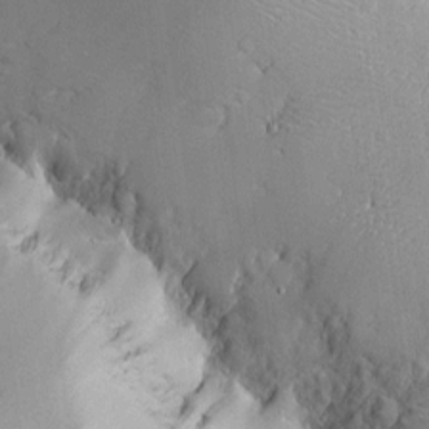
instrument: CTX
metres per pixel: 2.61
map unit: Htu
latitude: -5.9745
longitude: 158.1795
